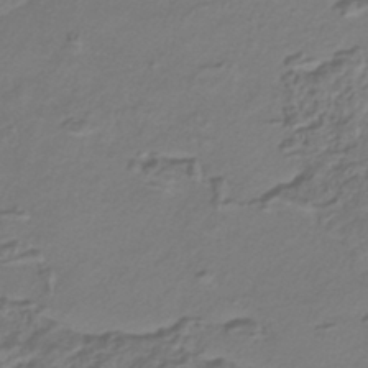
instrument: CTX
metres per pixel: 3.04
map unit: HNhu
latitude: -42.4628
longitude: 106.9542
